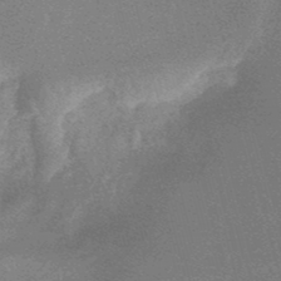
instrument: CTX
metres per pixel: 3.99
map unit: lHb
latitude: -48.8030
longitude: 67.9367
